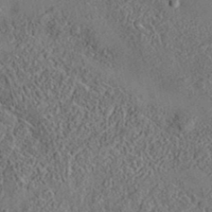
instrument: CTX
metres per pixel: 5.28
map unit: eAb
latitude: 35.5749
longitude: 110.4818
